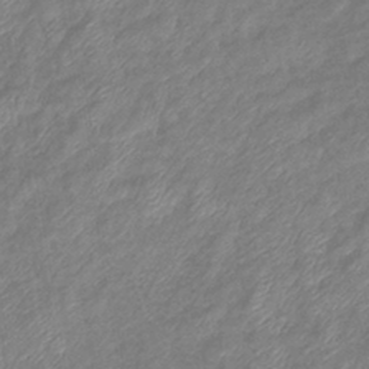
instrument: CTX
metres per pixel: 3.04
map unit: eHb
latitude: -39.1809
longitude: 78.8786
